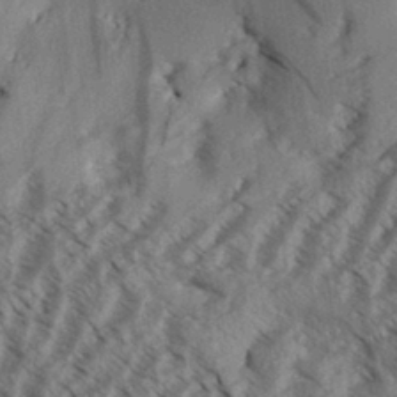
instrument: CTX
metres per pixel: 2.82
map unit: Aa
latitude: 31.3482
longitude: -138.5357
